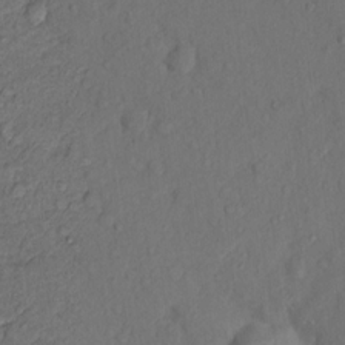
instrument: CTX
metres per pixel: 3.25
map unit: Hto
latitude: 13.7450
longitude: -29.4993
